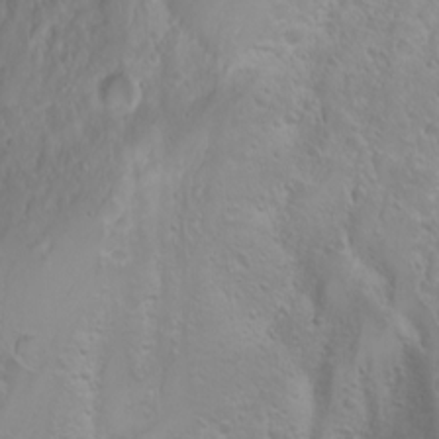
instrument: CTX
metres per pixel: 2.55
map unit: Nhu
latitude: -4.3873
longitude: -86.6490
